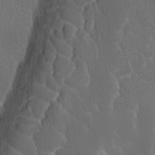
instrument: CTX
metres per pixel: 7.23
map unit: Ave
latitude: -7.6155
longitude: -122.7246
